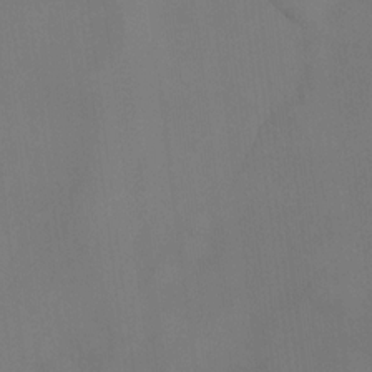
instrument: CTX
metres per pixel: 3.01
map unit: eHh
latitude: -23.7856
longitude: 15.2943
